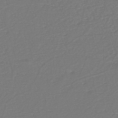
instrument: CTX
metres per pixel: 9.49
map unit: eHh
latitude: -42.5951
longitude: -33.3293
